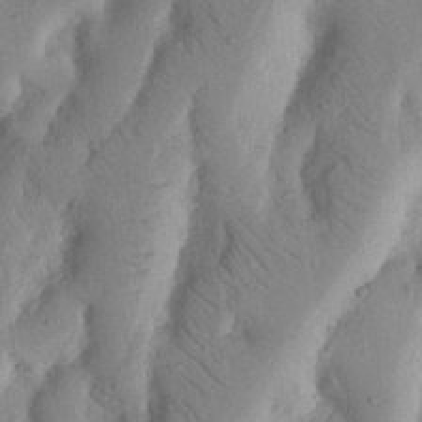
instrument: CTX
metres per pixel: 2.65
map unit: Nhu
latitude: 17.9339
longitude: -75.4993
